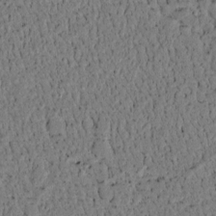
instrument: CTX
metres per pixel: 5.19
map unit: lAvf
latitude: 4.4412
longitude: 167.4454
